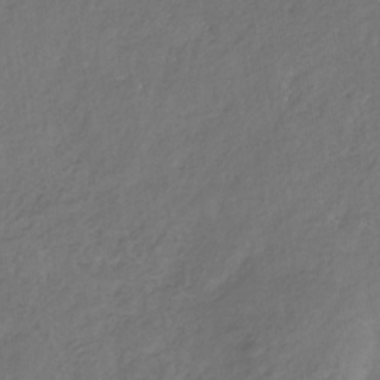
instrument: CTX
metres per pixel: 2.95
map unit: eHb
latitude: -30.3495
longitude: 68.4629
